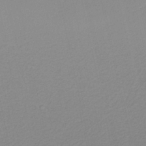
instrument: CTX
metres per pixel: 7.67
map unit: HNb
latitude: -37.0864
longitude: 56.4062
